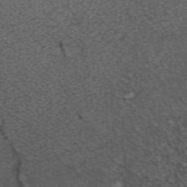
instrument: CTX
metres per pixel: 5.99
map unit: ANa
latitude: 42.2334
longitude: 25.9178
